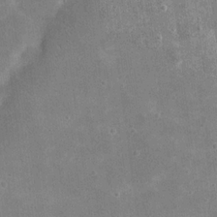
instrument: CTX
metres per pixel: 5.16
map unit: eHh
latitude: 20.5924
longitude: -65.9528
